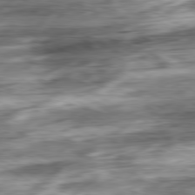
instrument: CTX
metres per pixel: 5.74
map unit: Ap
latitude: -81.2376
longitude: -67.5560
